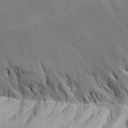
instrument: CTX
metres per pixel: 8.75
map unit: Aa
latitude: 25.9528
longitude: -129.1214
